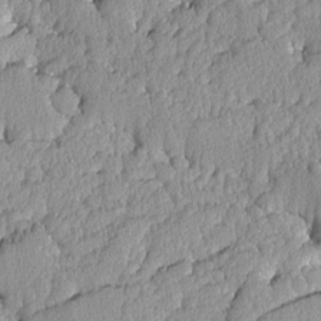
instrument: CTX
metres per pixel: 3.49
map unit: Ave
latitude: -8.9542
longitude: -116.4979
